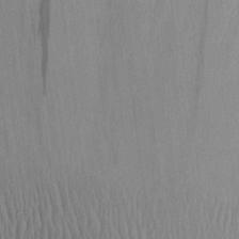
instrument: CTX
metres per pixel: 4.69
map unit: Aa
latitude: 27.1403
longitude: -138.0444
